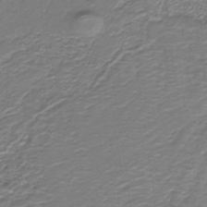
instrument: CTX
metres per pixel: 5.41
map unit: eAb
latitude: -39.0298
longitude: 53.0297
